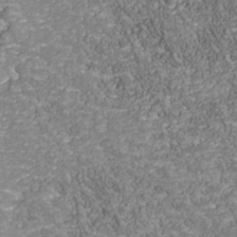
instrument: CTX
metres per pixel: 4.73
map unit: Nhu
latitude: -39.0676
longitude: -83.4426
